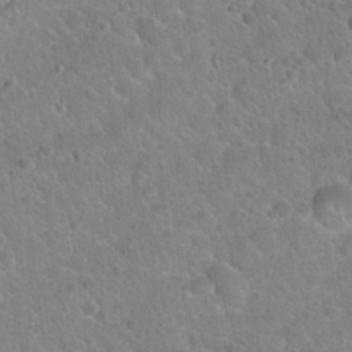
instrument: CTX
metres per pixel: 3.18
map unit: Hto
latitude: 22.1578
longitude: -50.6301
